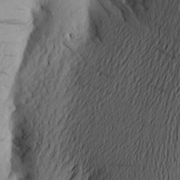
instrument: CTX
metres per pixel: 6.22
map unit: Aa
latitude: 23.9150
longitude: -149.0836
